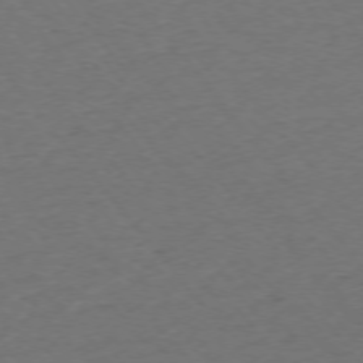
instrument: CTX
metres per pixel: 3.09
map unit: Ap
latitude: -75.4644
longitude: -84.0822
